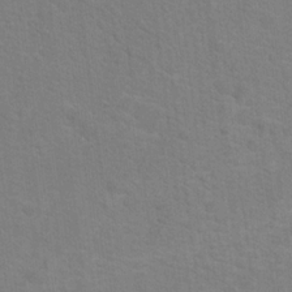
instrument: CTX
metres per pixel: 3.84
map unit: Hto
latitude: 18.8002
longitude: -43.9150
